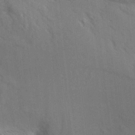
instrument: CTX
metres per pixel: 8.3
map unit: Aa
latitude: 9.6505
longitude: -142.3278
